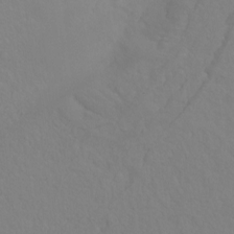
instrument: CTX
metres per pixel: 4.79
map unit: Hto
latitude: -8.2361
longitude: -46.4601
